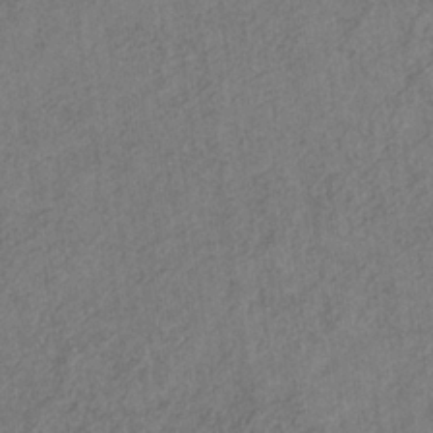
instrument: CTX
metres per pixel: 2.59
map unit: eHb
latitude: -30.1794
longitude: 69.1620
